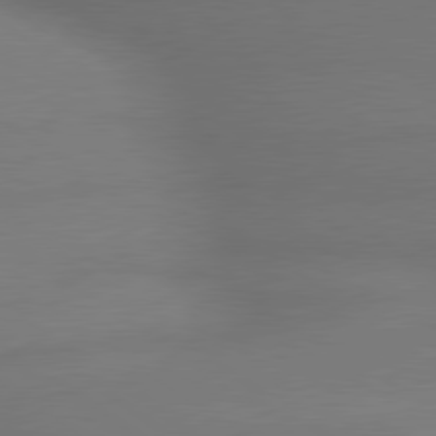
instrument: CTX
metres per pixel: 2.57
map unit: lApd
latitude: 79.8584
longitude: -173.2725
